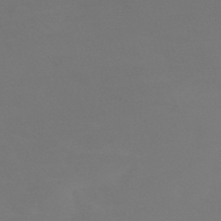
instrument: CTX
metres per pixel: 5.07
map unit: HNhu
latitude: -43.2942
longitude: 94.1983
